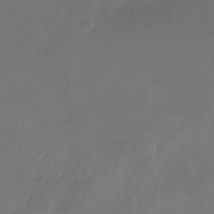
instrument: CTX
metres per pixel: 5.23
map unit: Nhu
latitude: -22.2929
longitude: -72.1389
